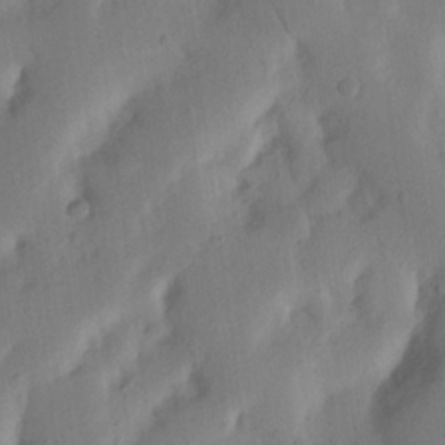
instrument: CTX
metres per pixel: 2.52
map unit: Nhu
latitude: 19.8583
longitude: -74.4034
